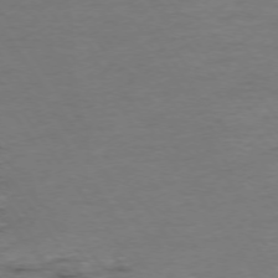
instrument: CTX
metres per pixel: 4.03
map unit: Ap
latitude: -75.8045
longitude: -89.6127
